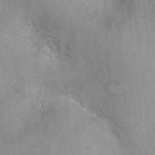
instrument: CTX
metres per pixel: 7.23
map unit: Nhu
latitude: 0.7813
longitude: -16.6868
